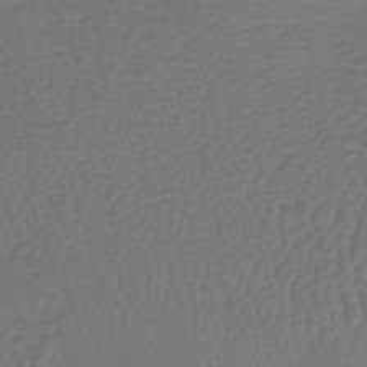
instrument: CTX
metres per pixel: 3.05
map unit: lHb
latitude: -39.6911
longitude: 61.9556
